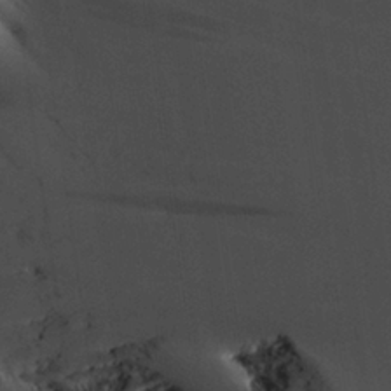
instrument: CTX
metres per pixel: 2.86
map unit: Aa
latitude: 27.8395
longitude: -135.7638
